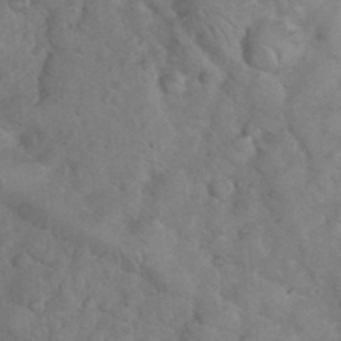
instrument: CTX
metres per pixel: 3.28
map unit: eHh
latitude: 36.7058
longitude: -64.9703
